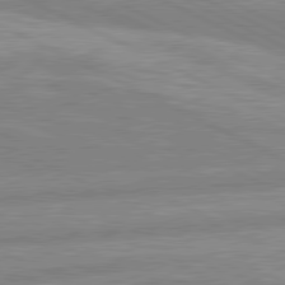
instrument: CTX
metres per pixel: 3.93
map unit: lApd
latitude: 80.7246
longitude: -170.1389
